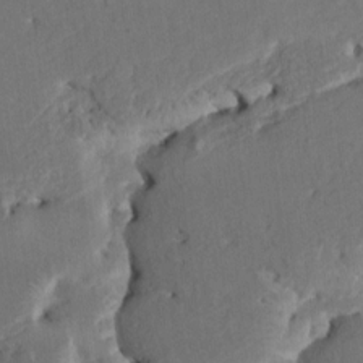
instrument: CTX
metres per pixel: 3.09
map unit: HNhu
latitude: 5.0080
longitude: -4.8191
